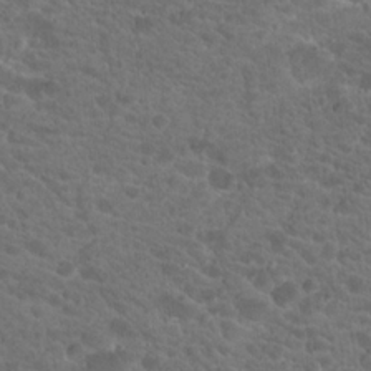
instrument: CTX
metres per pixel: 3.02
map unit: Hto
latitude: 18.9136
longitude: -34.6301
